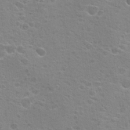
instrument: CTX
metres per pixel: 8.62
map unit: Hto
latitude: 19.6505
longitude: -41.6882
